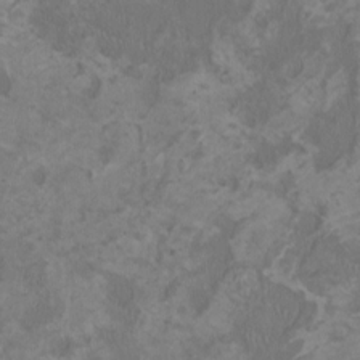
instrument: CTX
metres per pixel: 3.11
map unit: HNhu
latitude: 1.4048
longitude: -2.1578
